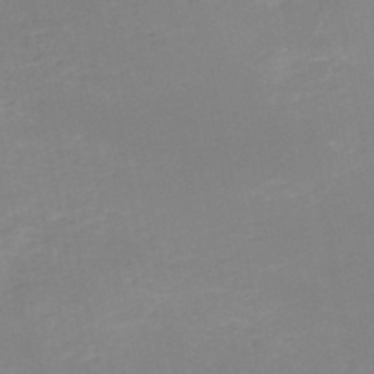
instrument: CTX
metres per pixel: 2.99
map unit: HNb
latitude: -51.0864
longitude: -52.1389
